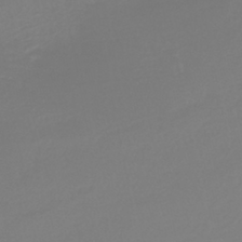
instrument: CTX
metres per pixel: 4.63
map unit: lHb
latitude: -40.5574
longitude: 64.9353
